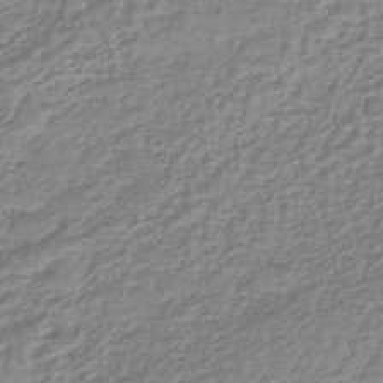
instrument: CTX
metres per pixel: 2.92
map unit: lHb
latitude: -41.6722
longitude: 66.3873
